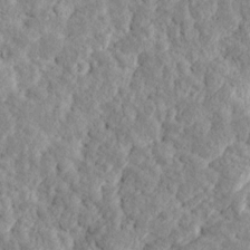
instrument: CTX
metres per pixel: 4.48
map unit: Ave
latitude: 17.1781
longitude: -135.0836
